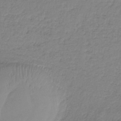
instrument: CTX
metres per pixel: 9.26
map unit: HNb
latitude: -33.8423
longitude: 64.1606
